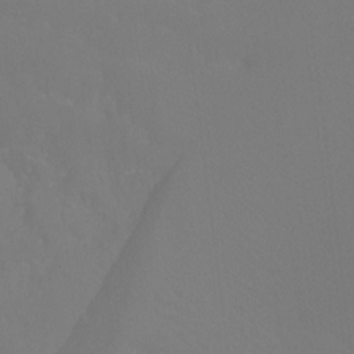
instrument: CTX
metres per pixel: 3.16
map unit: Ht
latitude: -13.3699
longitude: -50.2522
